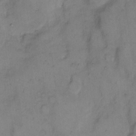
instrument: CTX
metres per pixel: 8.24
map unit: eHh
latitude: 8.5546
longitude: -62.7247
